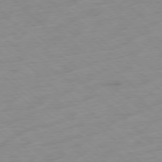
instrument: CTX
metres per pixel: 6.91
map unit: Hpe
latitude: -78.4062
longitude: -21.2915
